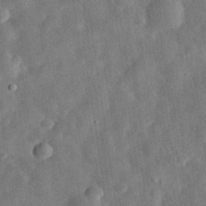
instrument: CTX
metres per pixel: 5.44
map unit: eHh
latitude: 31.2159
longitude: -75.7072
